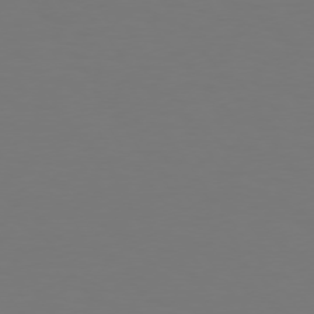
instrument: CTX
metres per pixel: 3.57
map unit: Hpe
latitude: 74.2145
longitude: -123.4615
